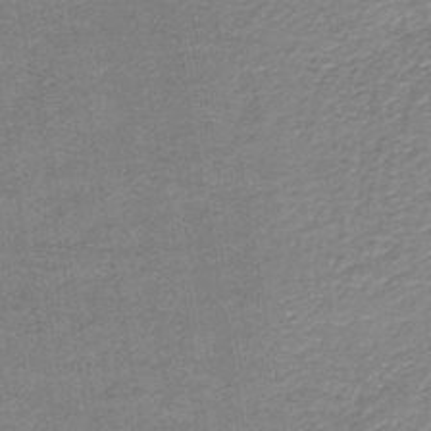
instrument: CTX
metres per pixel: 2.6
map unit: HNb
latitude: -45.2943
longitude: 52.3873
